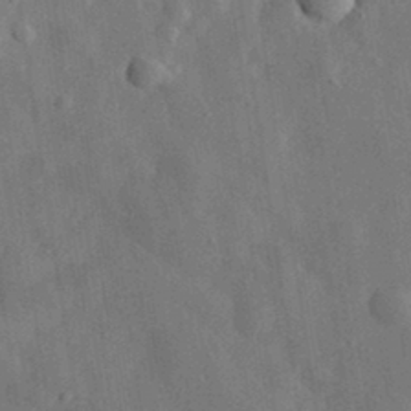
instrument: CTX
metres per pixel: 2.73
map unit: eHh
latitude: 31.3293
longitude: -77.8016
